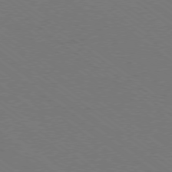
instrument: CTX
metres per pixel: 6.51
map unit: Ap
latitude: -78.8219
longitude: -64.1011
